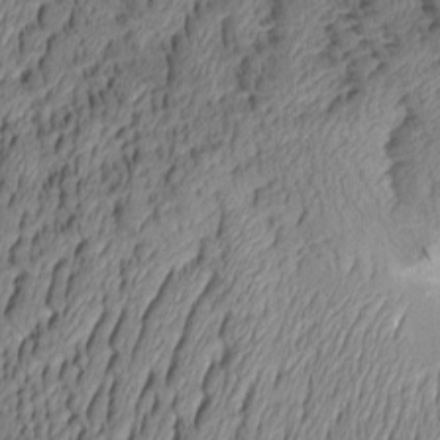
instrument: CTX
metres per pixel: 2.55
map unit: Aa
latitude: 9.0459
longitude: -129.0647
